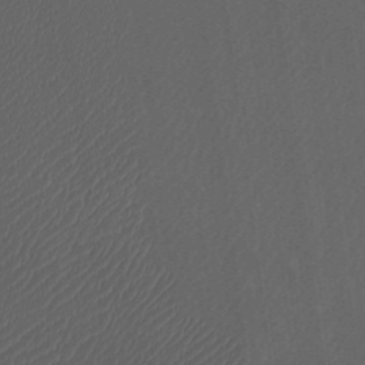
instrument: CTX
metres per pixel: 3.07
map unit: Htu
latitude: -11.4076
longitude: -73.8961
